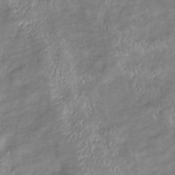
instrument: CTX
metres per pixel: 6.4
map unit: eHb
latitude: -37.2565
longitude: 76.1606
